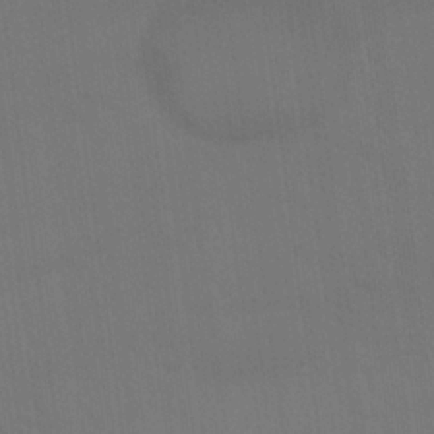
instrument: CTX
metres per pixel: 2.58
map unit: Nhu
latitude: 23.1781
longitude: -62.9514
